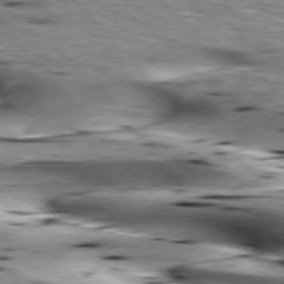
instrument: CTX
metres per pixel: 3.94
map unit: lApd
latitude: 76.1955
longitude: -61.1970
